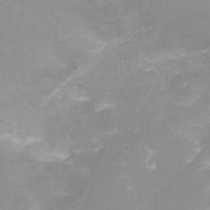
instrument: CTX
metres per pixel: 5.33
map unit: Ht
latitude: -16.2551
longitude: -42.2901
